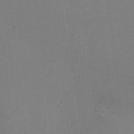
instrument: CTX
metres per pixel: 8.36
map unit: HNhu
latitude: -1.4833
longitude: -1.4993
